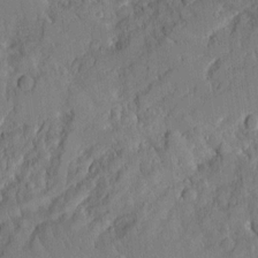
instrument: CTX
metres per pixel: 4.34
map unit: Aa
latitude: 11.6694
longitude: -125.7260
